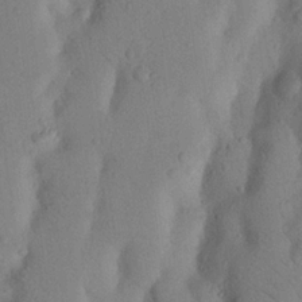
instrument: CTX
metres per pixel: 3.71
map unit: Nhu
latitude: 20.5924
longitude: -74.1389
